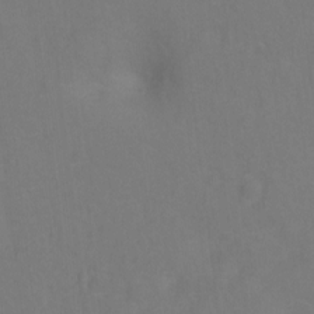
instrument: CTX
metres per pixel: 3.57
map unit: Hto
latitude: -0.4440
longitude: -33.8961
